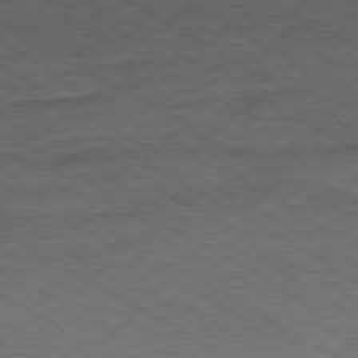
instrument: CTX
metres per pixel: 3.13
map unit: Hpe
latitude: -80.6330
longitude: 19.9178
